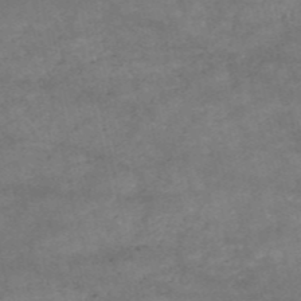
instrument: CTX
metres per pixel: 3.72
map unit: HNb
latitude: -53.9367
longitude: -41.5749
